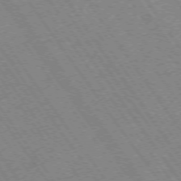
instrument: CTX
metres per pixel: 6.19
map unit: Hpe
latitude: -74.4818
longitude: 1.8801
